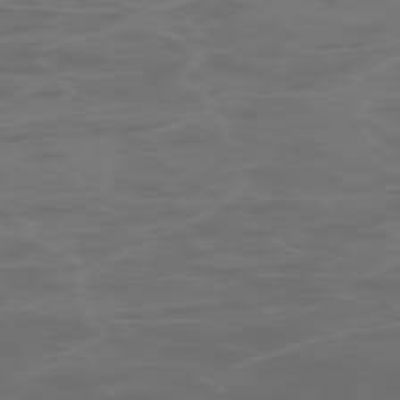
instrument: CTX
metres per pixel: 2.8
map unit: Hpe
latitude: -73.3132
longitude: 5.3320
